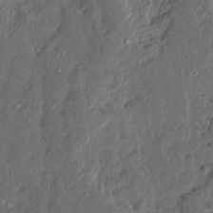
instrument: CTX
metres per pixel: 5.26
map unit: Ave
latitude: 13.7639
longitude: -136.6869
